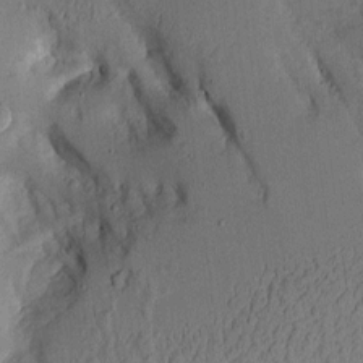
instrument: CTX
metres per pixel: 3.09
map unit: Aa
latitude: 9.4615
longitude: -127.3104
